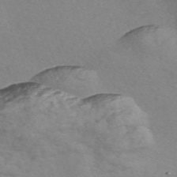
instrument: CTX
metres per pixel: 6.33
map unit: Nve
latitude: -56.9541
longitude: 58.0660
